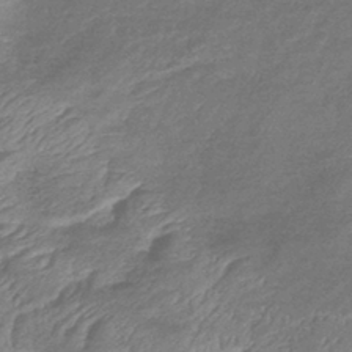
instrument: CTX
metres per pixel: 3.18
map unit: lHb
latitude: -39.6155
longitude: 75.7478
